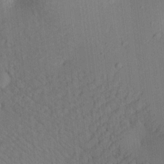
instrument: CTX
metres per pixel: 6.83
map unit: lAa
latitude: 18.8947
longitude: -139.2159
